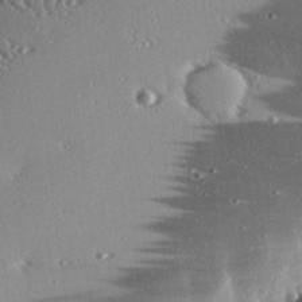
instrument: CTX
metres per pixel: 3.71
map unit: eHh
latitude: 23.5938
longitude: -90.1578
